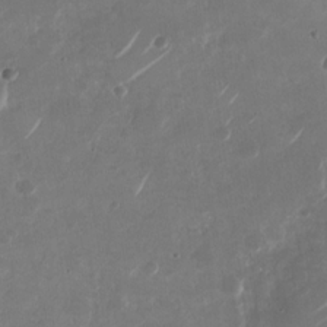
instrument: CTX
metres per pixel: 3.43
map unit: Nhu
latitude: -29.1809
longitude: -70.4601
